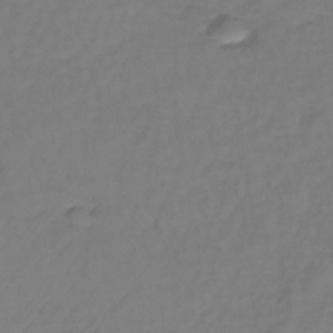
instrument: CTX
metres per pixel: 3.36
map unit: lHb
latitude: -35.3888
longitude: 64.3307
